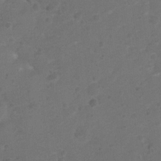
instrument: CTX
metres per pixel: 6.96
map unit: Ht
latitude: 1.1592
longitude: -25.8772
